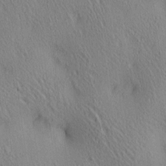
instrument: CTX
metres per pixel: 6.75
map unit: lAa
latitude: 4.7435
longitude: -117.3104
